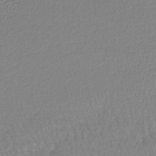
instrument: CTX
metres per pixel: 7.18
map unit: lHb
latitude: -42.2739
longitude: 73.1998
